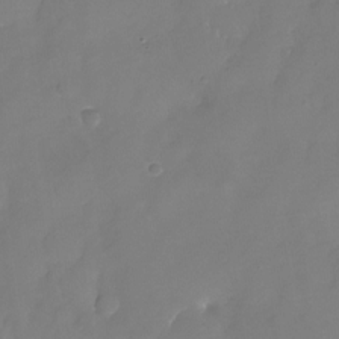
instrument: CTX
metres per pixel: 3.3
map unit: Nhu
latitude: -25.1809
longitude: -69.6883
